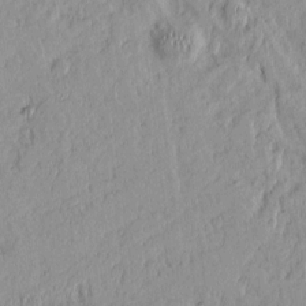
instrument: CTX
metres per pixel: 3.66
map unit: Nhu
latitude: -4.2739
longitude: -150.3656
